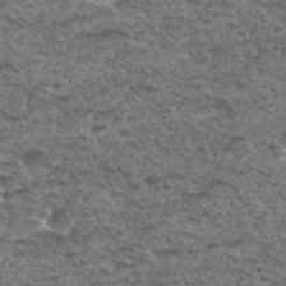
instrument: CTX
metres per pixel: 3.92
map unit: Hto
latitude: 30.2145
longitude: -48.4790
